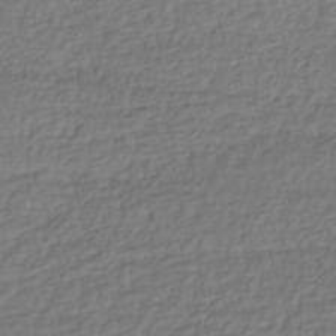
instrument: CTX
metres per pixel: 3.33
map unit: lHb
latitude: -38.8786
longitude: 69.9178
